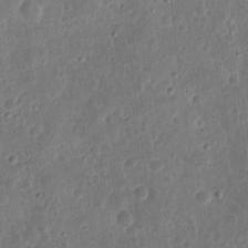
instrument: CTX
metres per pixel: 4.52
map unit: eHh
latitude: 10.9136
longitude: -73.2348
